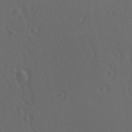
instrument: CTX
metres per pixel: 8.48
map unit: lAvf
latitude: -9.6722
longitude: -121.1970
